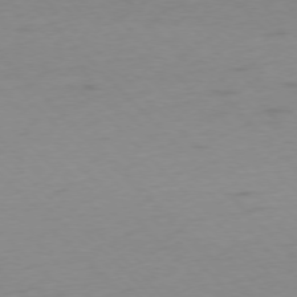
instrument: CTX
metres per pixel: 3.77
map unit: Ap
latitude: -76.8408
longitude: -65.0647
